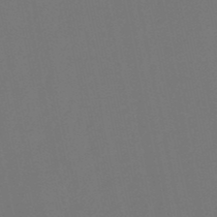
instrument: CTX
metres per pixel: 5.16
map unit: lHb
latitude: -51.1242
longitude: 80.2551
